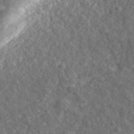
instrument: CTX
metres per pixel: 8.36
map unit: eHh
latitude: 35.8016
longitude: -79.5560
